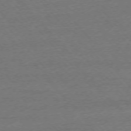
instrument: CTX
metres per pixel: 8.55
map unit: Ap
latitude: -75.9178
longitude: -93.9528
